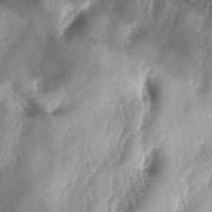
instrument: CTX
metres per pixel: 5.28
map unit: lAa
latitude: -4.9352
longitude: -126.7813
